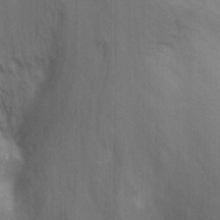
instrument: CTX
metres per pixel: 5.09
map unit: Nhu
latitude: -8.5952
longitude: -48.4034
